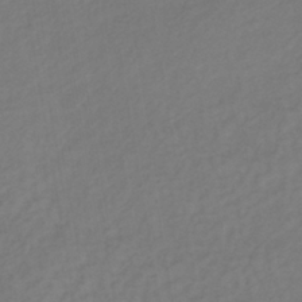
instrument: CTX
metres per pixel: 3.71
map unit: lHb
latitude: -38.8786
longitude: 72.2928
